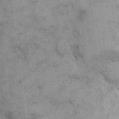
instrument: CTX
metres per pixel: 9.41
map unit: eHh
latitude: 8.5735
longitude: -64.8947
